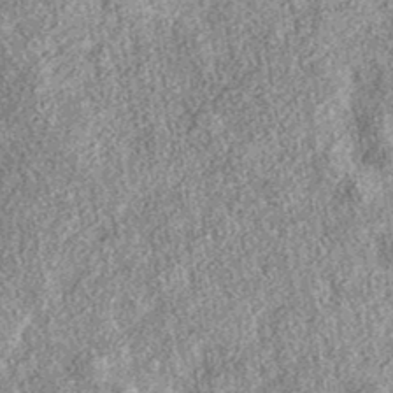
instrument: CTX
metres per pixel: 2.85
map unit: eAb
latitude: 38.2145
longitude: 108.9731
